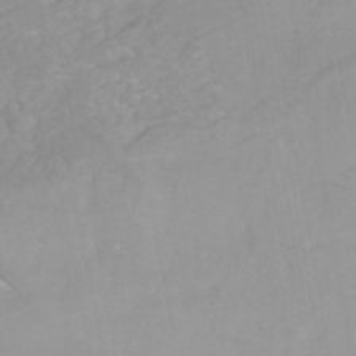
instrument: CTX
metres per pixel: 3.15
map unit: Nhe
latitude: -40.9353
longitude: -110.0444
